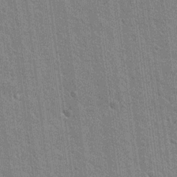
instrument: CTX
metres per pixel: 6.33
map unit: Nhu
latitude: 18.2711
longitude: -30.4412
